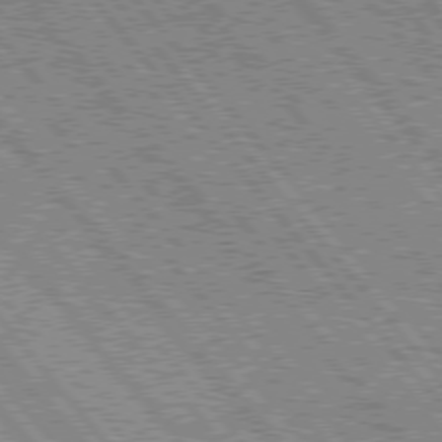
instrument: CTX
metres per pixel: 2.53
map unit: Hpe
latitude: 75.9150
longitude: -125.4426
